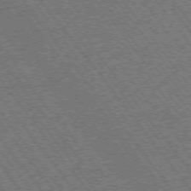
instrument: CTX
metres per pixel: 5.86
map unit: Ap
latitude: -75.4455
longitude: -87.8583
